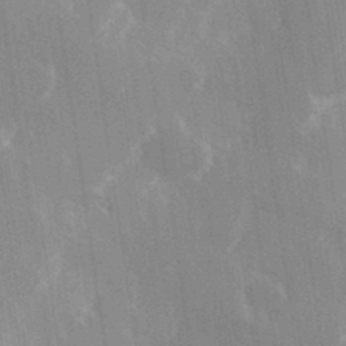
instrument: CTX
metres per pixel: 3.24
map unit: Hve
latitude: 30.9892
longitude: 149.3321
